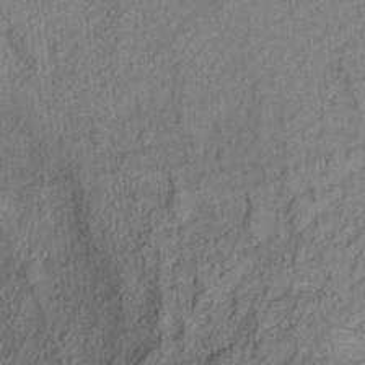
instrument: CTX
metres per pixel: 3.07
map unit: Hto
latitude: 7.0458
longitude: -37.9339
